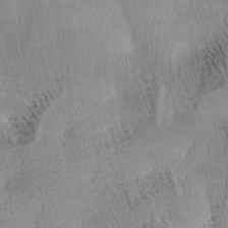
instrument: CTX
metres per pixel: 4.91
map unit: lAa
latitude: -4.5384
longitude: -121.4805
